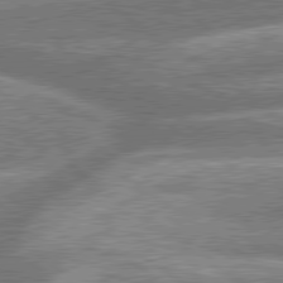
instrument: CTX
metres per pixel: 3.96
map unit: lApd
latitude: 79.8584
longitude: -158.7813
